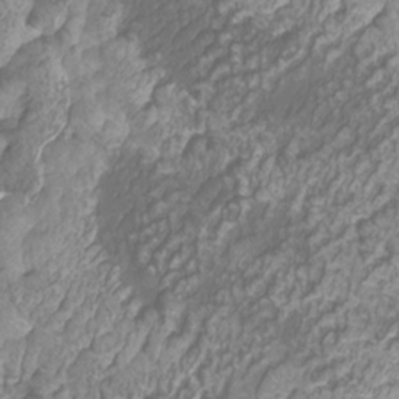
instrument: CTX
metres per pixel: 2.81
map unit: Htu
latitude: -10.9731
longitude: -73.7072
